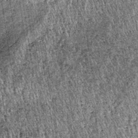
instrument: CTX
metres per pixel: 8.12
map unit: lHb
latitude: -37.6344
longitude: 67.7289
